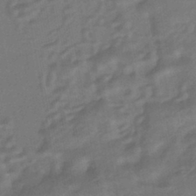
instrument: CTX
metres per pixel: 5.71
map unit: HNhu
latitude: -43.5966
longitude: 91.6155
